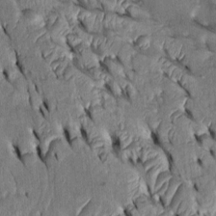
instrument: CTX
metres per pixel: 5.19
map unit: Htu
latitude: -3.7099
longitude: 151.1620
